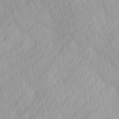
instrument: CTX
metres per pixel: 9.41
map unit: Ave
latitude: 12.7058
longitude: -106.6113
